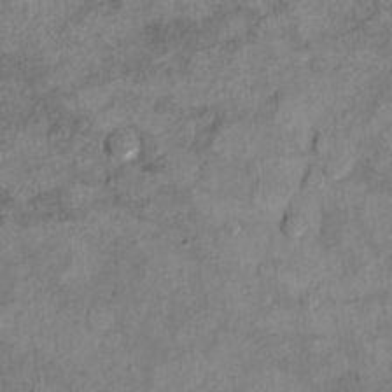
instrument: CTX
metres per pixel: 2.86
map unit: Hto
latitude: 9.4049
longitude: -36.5168
